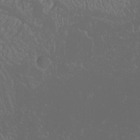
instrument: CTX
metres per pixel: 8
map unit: Nhu
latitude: -0.3496
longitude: -79.2159
